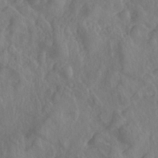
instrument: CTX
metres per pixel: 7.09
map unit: HNhu
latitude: -40.4629
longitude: 104.6896
